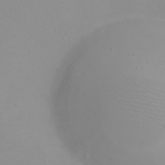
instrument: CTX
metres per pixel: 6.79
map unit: eHh
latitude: 21.8206
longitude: -64.0255
